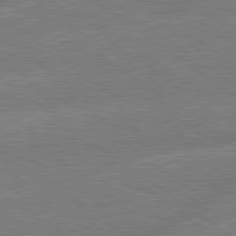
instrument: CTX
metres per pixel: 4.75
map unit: lApd
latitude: 79.2348
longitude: -144.9514
